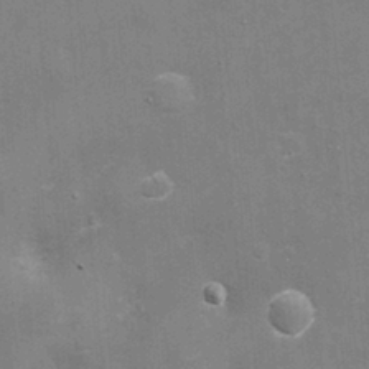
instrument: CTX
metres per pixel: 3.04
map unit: eHh
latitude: -3.2564
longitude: -75.4426
